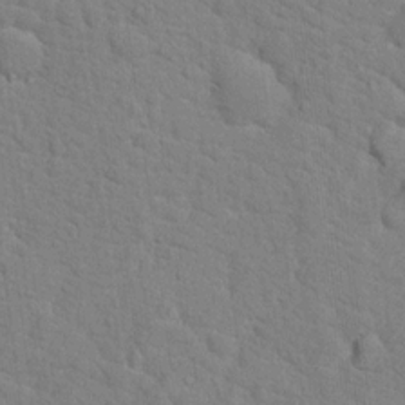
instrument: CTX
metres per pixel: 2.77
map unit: Hto
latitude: 18.1955
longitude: -34.7246
